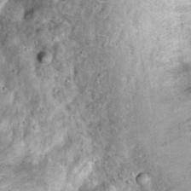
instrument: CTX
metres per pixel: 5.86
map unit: Hto
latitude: 14.7247
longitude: -35.3292
